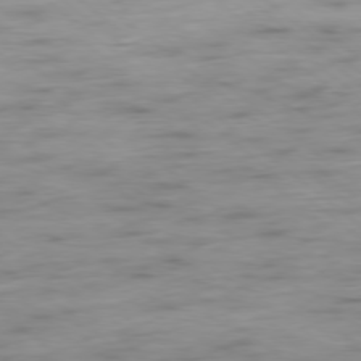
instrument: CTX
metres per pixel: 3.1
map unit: Hpe
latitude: -78.6707
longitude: -18.1766
